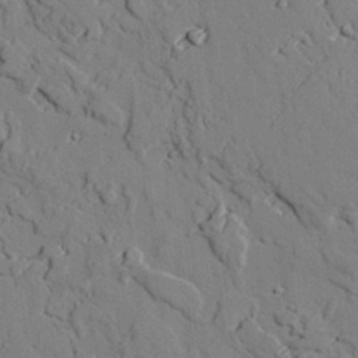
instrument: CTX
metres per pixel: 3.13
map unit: lAvf
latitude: 25.9339
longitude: -110.4034
